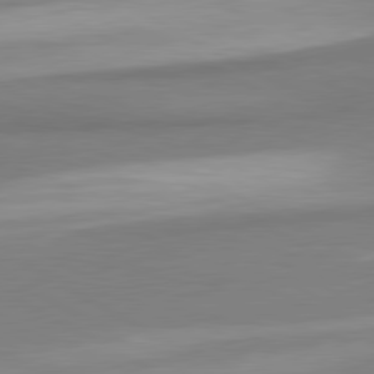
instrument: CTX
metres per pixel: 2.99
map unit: lApd
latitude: 80.4790
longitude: 176.9542
